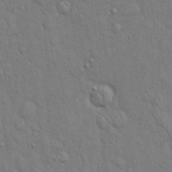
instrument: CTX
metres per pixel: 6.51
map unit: Hto
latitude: 15.5183
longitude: -56.2900
